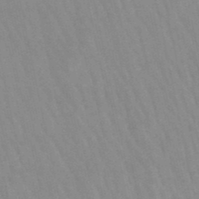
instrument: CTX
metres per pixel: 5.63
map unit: lHb
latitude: -48.5574
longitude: 72.8786
